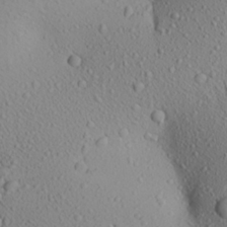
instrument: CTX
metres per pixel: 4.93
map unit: Aa
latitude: 23.6505
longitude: -144.4412
